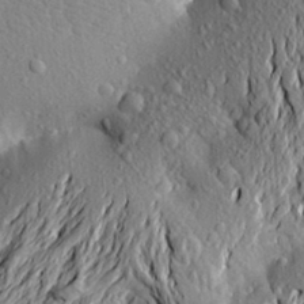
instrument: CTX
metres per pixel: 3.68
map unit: Aa
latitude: 20.7813
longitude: -150.0255
